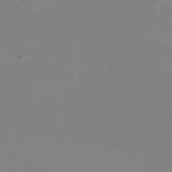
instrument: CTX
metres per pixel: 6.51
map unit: HNhu
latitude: -2.5195
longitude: -6.7624
